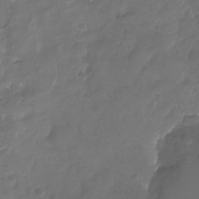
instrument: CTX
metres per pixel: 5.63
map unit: Nhu
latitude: -19.9178
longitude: -57.7827
